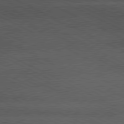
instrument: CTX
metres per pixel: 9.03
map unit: lApd
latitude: 79.7450
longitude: -128.3656
